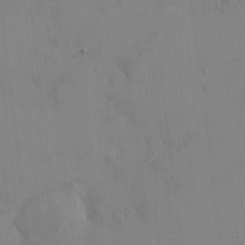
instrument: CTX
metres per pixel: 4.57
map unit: HNhu
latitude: 6.5735
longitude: 1.0865
